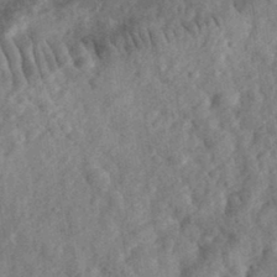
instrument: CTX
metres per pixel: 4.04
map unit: eHh
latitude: 35.4426
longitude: -78.9514
